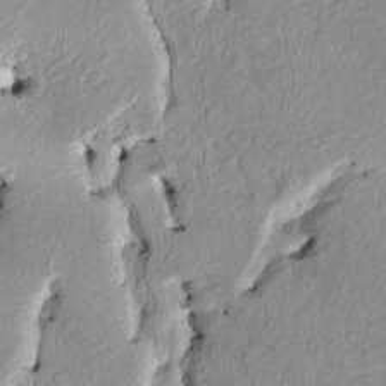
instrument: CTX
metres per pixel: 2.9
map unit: HNhu
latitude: 3.5938
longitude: -4.6301
